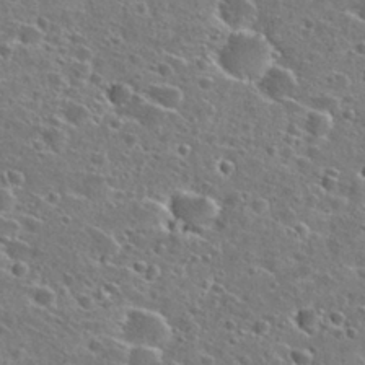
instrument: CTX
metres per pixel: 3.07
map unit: Hto
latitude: 26.6680
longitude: -47.0270
